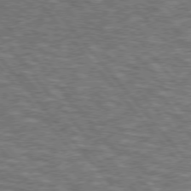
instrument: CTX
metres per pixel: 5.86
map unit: lApd
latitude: 75.5938
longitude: -57.0458
